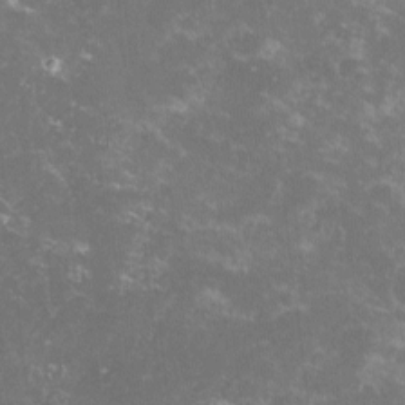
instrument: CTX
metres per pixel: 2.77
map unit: lHvf
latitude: -13.4077
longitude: -99.4237
